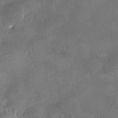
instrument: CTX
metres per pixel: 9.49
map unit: HNhu
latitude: 6.7813
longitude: 8.3684
